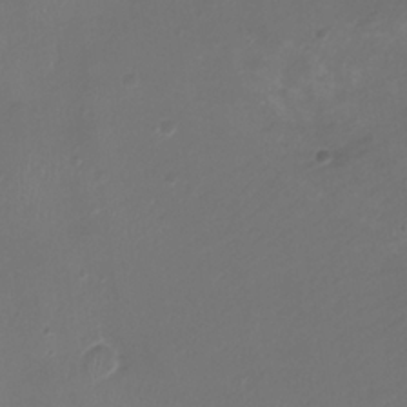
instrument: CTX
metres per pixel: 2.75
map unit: Ht
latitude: -2.5762
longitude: -19.4237
